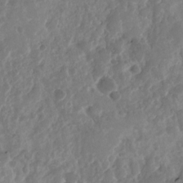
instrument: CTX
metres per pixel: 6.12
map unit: Nhu
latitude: -23.1242
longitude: -73.3482
